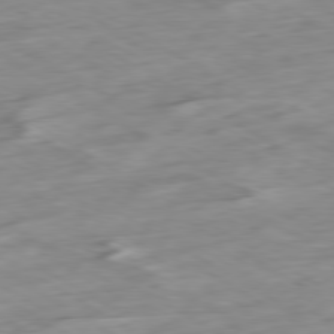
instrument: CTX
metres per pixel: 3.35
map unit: Ap
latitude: -79.9745
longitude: -88.3090
